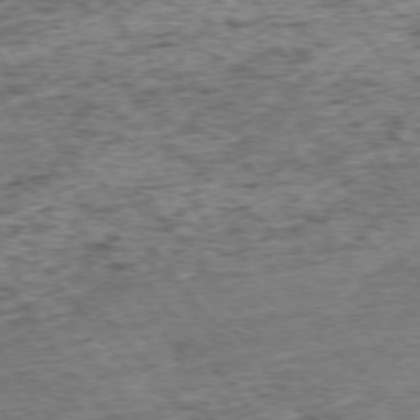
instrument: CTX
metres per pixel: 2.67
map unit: Ap
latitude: -75.1620
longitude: -87.4048
